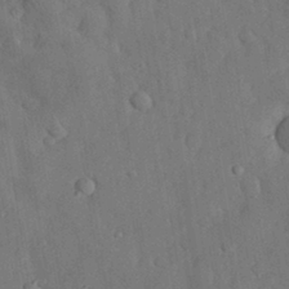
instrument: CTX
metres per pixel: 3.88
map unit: eHh
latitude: 29.2726
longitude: -76.4412
